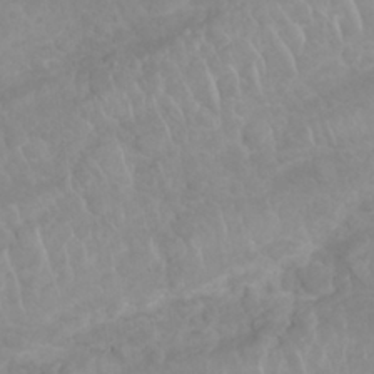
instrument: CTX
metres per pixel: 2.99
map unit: Nhu
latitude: 26.7435
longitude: -62.1389
